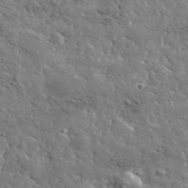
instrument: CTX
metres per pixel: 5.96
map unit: lHvf
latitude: 36.5357
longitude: -88.4601
